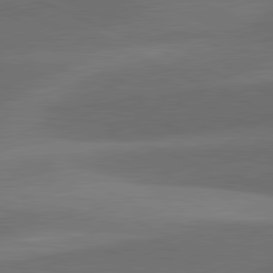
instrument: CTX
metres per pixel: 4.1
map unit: lApd
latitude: 81.5371
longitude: 132.3685
